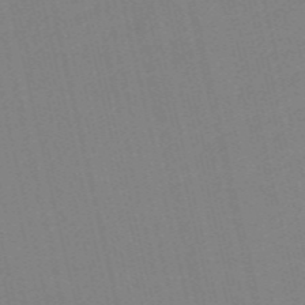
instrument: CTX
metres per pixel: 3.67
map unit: Nve
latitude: -58.2928
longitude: 50.9353
